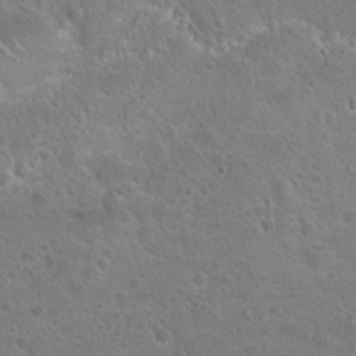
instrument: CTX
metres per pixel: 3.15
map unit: Hto
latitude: 23.2726
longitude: -48.6302
